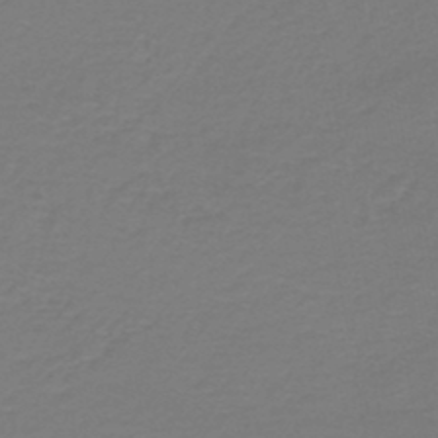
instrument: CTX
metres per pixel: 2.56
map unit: HNb
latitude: -46.6518
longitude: 53.5021
